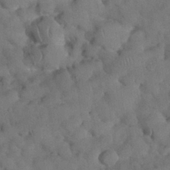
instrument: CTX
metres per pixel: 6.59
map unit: Nhu
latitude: 27.5371
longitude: -70.1767
